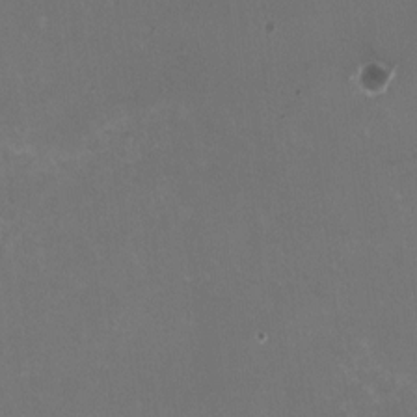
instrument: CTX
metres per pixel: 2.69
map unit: HNhu
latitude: -1.5966
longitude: -4.4034
